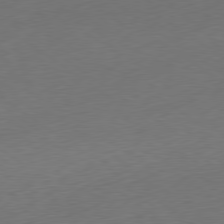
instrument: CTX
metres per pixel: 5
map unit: Ap
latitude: -80.2362
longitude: -69.4049
